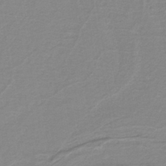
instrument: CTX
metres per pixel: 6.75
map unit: eAb
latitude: -40.1417
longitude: 51.6722
